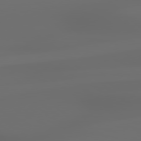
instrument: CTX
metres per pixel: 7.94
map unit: lApd
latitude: 79.1214
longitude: -135.7638
